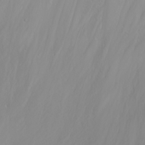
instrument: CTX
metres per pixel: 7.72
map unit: Nhu
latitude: -6.5007
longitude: -89.1026
